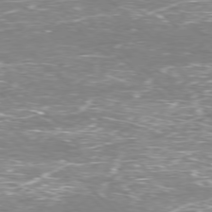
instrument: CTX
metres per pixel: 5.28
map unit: Hpe
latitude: -77.8044
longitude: 15.7100
